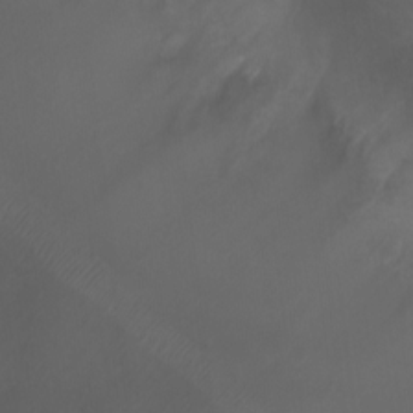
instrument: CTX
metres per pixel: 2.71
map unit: Ht
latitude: 1.8205
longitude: -22.6112
